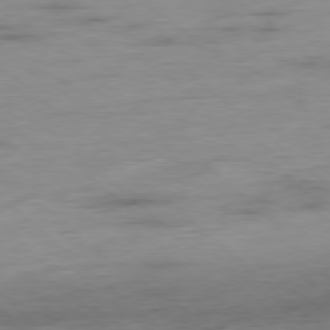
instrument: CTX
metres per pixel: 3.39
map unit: Hpe
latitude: -78.4629
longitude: -18.9891
